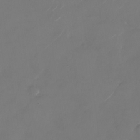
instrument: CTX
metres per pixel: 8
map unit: Nhu
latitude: -28.7274
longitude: -71.7638
